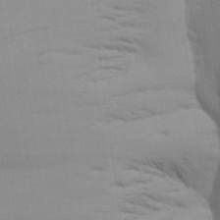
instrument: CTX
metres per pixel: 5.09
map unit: Aa
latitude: 19.5749
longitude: -145.1592
